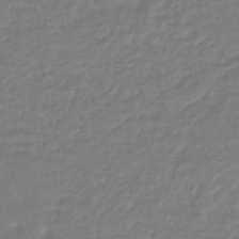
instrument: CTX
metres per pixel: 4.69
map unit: HNhu
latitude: -45.7667
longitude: 98.2361
